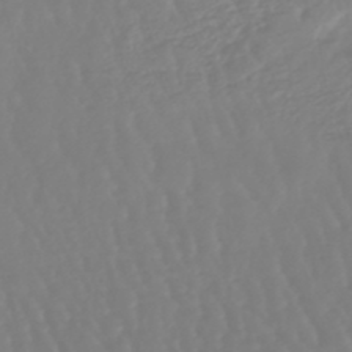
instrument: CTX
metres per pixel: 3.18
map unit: eHb
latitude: -45.9178
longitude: 79.4643
